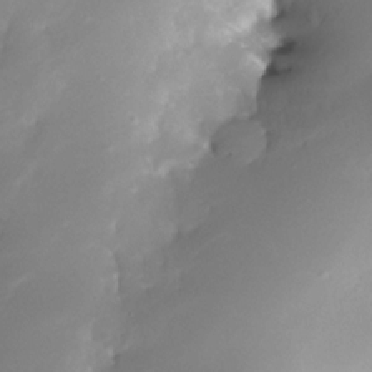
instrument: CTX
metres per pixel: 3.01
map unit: Nhe
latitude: -32.3307
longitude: -116.0822
